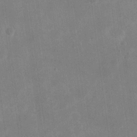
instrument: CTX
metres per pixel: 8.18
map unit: eHh
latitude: 20.1767
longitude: -69.7828
